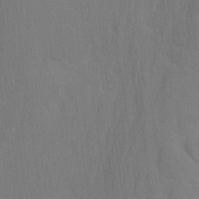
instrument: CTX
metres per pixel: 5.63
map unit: Aa
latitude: 25.9717
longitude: -145.8205
